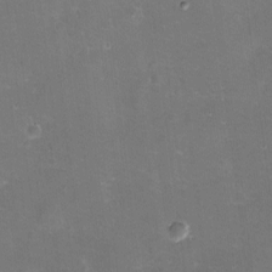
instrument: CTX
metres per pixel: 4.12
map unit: eHh
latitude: -11.5021
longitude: -61.8772
